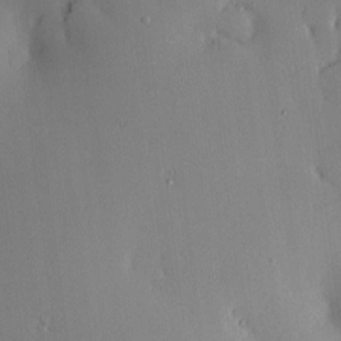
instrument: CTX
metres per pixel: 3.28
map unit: eHh
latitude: 0.1766
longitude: 17.1809
